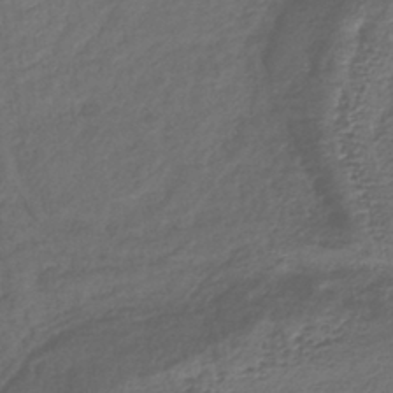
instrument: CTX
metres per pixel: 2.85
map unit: lHb
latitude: -39.9556
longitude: 74.0661
